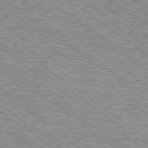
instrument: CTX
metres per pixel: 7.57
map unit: Hpe
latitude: 78.8191
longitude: -157.2159
